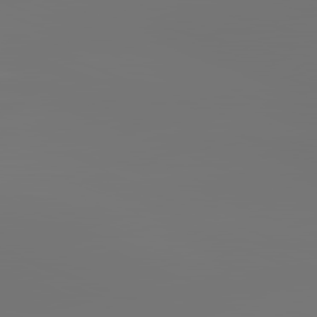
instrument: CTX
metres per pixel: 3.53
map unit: lApd
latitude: 81.8961
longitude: -153.6694
